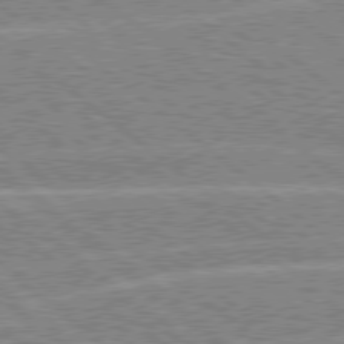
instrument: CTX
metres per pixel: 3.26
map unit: Hpe
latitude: 78.4601
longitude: -156.5356
